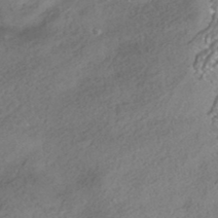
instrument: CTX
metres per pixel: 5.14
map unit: HNhu
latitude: -41.8044
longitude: 103.1809
